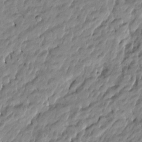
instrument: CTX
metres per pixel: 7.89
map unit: Htu
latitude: -5.2187
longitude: 177.1620
